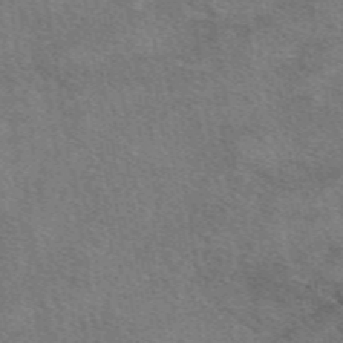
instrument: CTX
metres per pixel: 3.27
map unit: eAb
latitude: 49.3482
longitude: 114.9542
